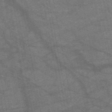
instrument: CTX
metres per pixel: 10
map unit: HNb
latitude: -54.9920
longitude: -40.2144
